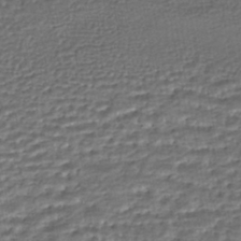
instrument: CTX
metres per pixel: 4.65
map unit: HNhu
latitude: -46.1039
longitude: 105.5021
